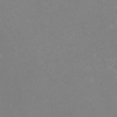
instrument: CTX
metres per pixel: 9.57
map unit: HNhu
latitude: -2.0283
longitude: -3.5371
